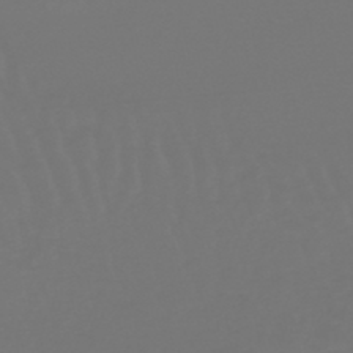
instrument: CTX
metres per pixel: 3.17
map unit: lHb
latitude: -47.3698
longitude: 75.9556
